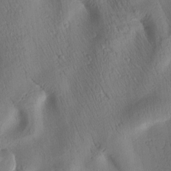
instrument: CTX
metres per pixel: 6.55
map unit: Htu
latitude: 3.1214
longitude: 178.5384
